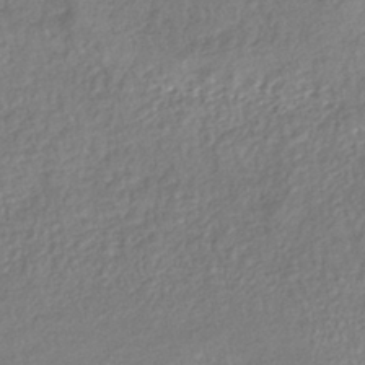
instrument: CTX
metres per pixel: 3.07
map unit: lHb
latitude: -40.0283
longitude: 70.6708
